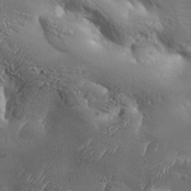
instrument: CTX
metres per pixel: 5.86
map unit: Aa
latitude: 33.9717
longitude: -134.6112
